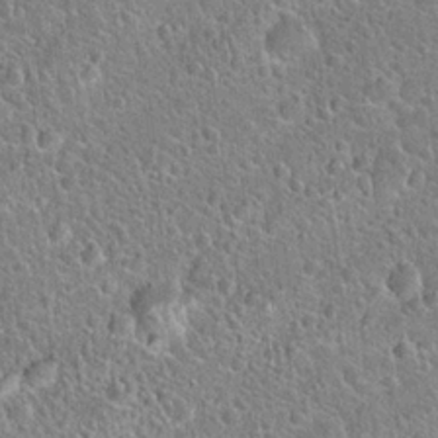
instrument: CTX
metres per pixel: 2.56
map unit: Hto
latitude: 21.5182
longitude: -51.1781
